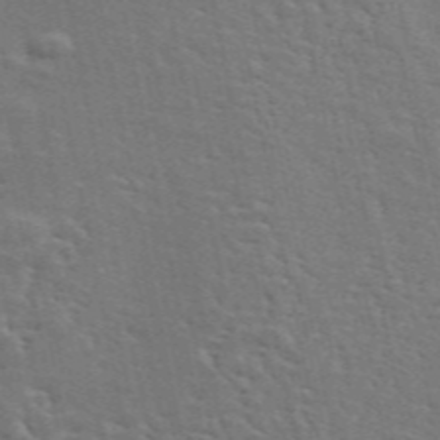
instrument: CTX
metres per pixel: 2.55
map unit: ANa
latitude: 49.5560
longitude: -82.1577
